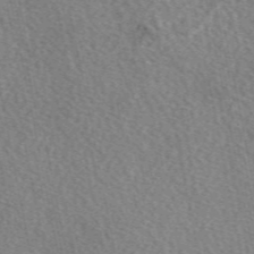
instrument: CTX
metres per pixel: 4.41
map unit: eAb
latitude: 50.0633
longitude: 111.4454
